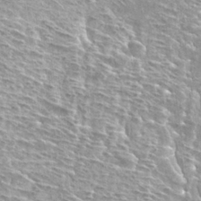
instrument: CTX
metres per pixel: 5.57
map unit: Hto
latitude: 28.1200
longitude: -40.4978
